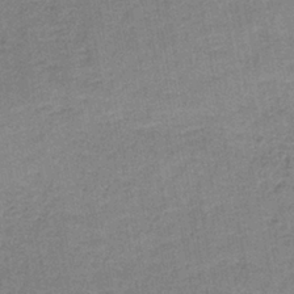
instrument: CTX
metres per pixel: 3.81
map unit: eAb
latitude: -36.2928
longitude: 51.9556
